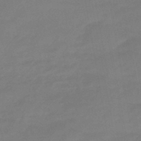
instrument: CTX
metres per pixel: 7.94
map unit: eHb
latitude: -45.9556
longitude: 88.0661
